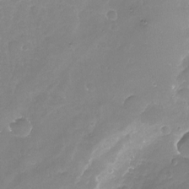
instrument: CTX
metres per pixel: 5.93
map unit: Nhu
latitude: -17.7100
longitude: -58.0822
